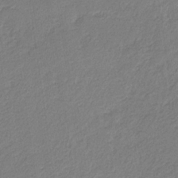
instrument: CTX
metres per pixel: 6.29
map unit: eHb
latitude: -30.1417
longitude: 64.1606
